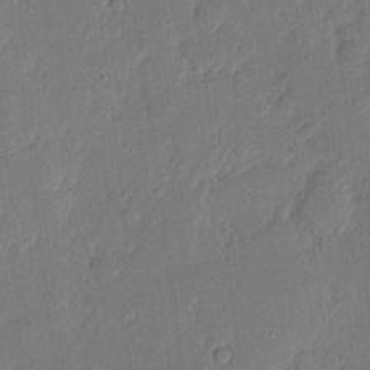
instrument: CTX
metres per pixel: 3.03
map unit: eHh
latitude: 5.6316
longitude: -72.4223
